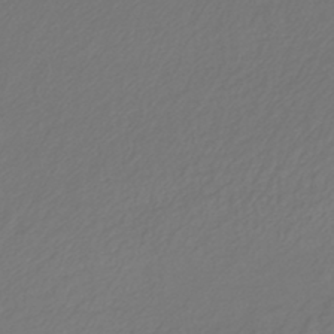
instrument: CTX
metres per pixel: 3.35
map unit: lHb
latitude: -43.2375
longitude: 70.6330
